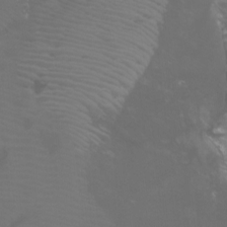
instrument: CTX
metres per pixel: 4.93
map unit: Nhu
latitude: -10.4062
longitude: -68.9891
